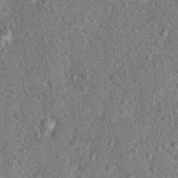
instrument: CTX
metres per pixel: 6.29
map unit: Hto
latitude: 18.1011
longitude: -42.7057
